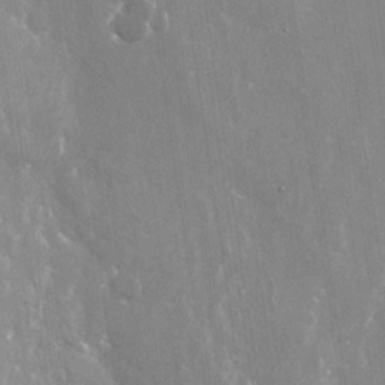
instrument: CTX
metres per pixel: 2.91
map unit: Nhu
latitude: -28.9731
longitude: -80.3467
